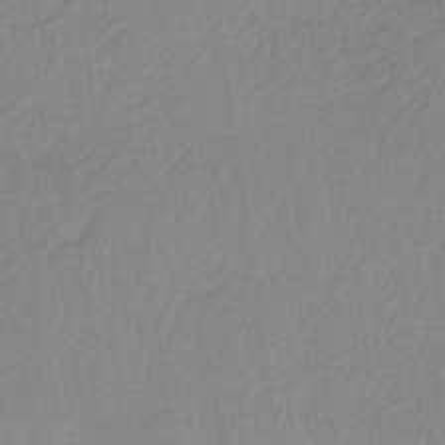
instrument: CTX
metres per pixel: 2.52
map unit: HNb
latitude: -33.5022
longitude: 63.4454
